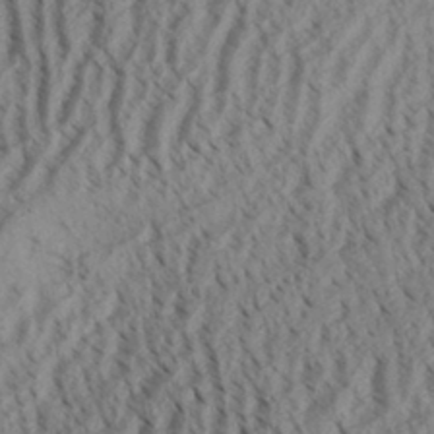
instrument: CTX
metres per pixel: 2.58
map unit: Aa
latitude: 32.3089
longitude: -136.9514
